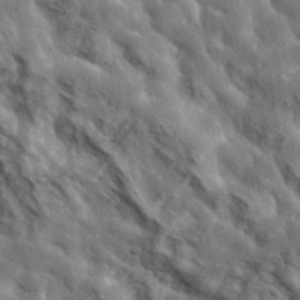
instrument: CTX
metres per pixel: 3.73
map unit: lHvf
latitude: 37.2726
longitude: -88.1767
